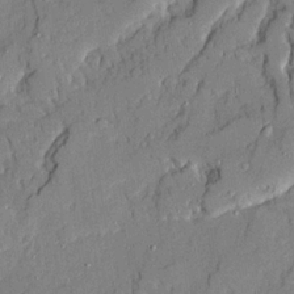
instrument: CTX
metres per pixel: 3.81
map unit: Ave
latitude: 21.5938
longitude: -129.5560
